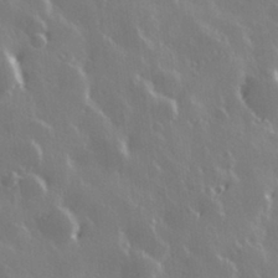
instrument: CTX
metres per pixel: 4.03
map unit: Hve
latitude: 28.3845
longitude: 146.7652
